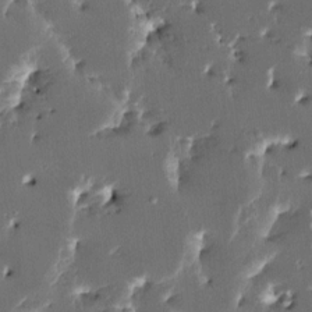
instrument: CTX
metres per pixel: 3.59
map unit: HNhu
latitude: 5.3482
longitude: -5.8961
